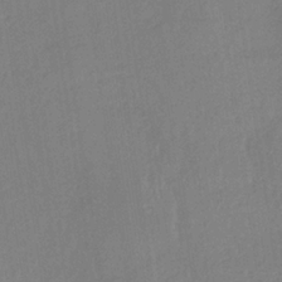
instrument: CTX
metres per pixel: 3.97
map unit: HNb
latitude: -34.0850
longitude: 63.6910
